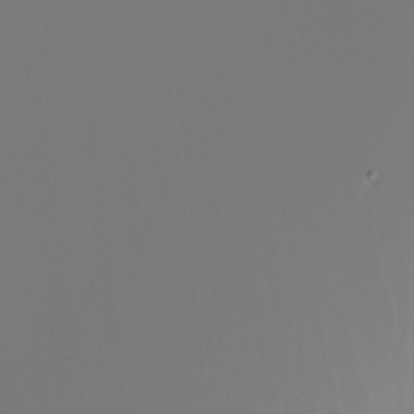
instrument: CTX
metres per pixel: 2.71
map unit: Nhu
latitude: -4.6518
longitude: -92.3278
